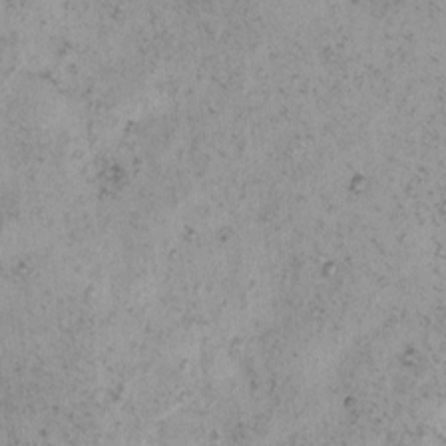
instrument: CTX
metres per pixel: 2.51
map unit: eHh
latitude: -0.4062
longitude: 18.8408
